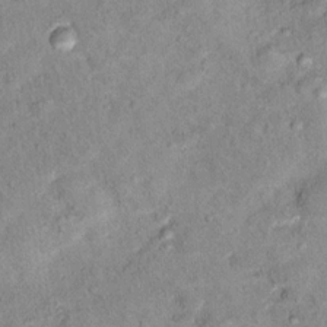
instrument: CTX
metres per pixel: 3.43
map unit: Hto
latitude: 14.4412
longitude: -33.9528
